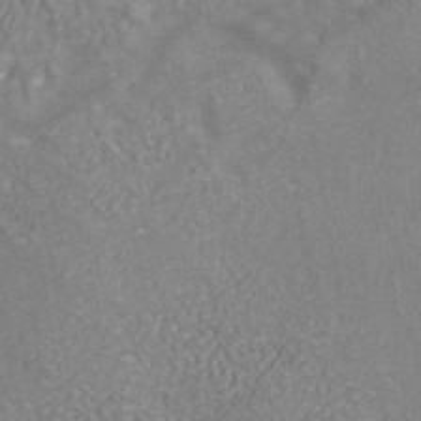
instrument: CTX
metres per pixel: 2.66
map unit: eAb
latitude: 43.3104
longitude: 106.3118
